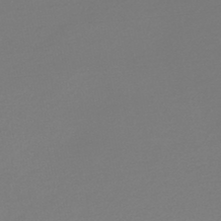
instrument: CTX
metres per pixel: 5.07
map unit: HNb
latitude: -46.5762
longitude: -45.1214
